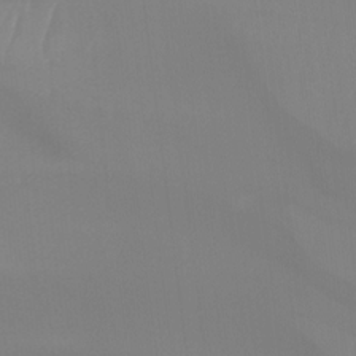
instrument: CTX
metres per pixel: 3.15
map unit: Ht
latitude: -14.8597
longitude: -55.6883
